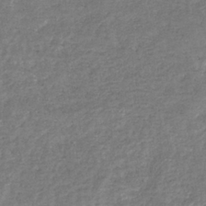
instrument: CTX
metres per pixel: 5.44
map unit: eHb
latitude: -34.4440
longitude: 77.3888
